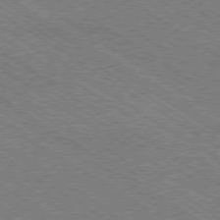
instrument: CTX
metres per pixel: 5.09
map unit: Ap
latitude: -79.3509
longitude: -79.7639
